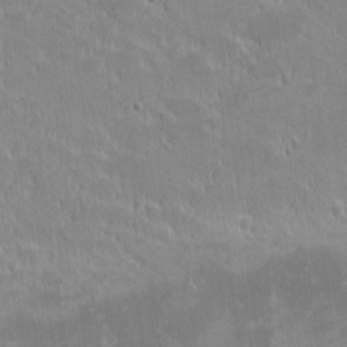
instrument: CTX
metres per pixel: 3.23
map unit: eHh
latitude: -1.9179
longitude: -85.0648
